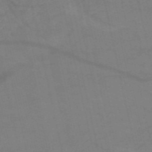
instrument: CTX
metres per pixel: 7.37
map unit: HNb
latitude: -53.4643
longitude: -47.0459
